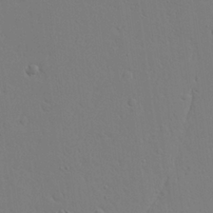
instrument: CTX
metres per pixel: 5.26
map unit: Aa
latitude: 21.2726
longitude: -124.2711
